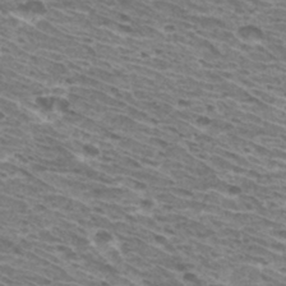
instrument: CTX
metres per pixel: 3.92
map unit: Hto
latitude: 31.3671
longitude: -42.1767
